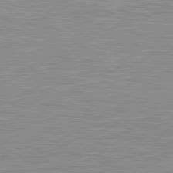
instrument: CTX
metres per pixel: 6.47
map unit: lApd
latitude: 81.7072
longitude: -167.8583
